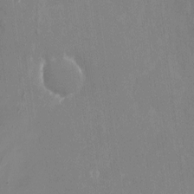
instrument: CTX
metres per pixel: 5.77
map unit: Nhu
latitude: -22.8975
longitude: -73.0270
